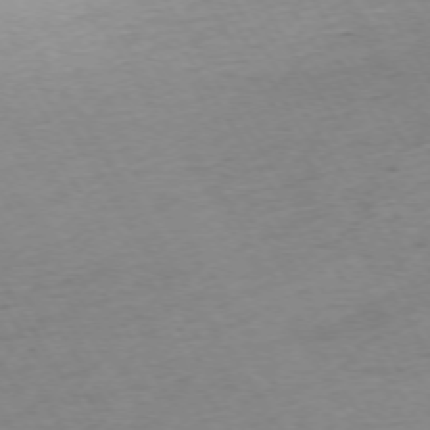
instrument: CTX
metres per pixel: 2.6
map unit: Ap
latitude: -73.2565
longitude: -69.0270
